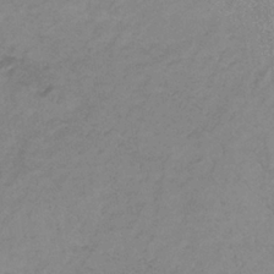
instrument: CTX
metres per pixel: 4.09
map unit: lHb
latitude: -34.5385
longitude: 69.1809
